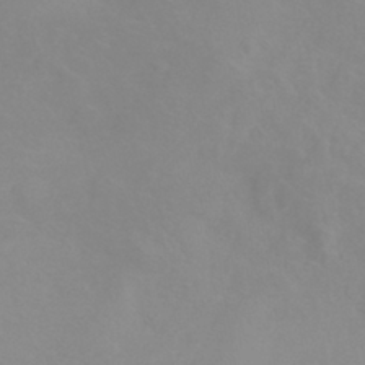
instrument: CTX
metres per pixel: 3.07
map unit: HNhu
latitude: -40.7463
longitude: 93.5588
